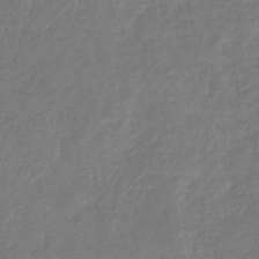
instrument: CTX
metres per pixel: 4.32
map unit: eHb
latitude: -30.9919
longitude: 73.0486
